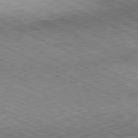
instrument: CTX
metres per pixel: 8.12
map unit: Hpe
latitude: -81.5777
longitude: 10.3873
